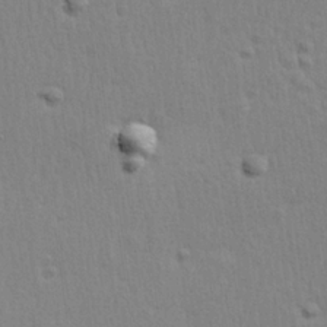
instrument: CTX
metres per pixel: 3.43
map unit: Hve
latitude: 25.6693
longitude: -93.8583
